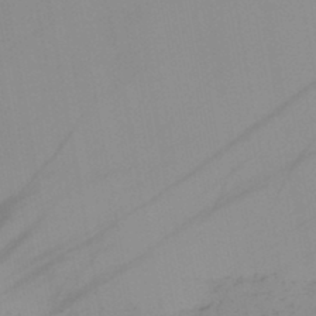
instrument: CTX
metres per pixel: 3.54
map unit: HNb
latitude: -44.9920
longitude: -43.5560
